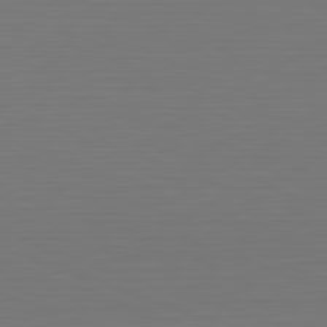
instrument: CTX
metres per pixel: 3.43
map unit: Hpe
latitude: -82.3495
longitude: 7.0108
